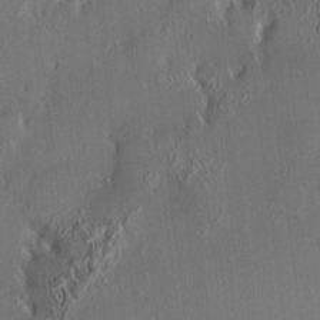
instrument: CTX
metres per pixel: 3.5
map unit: HNhu
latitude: 5.8961
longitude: 7.1431
